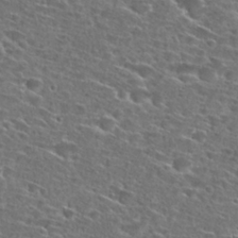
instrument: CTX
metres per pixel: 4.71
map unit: Hto
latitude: 27.4049
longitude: -46.7058
